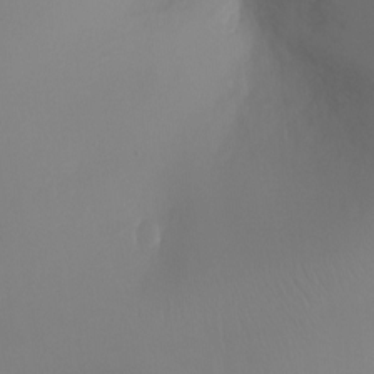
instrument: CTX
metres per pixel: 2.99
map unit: Ht
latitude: -5.8611
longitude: -26.1389
